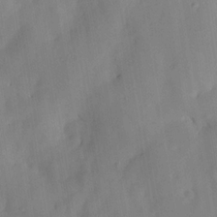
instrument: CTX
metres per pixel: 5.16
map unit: HNhu
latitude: 15.1404
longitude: 12.1228
